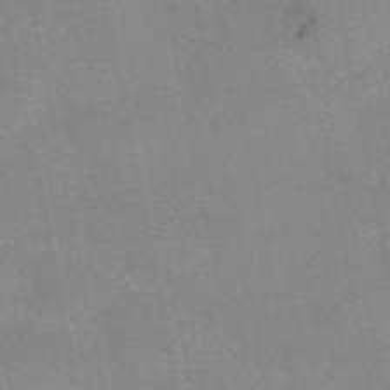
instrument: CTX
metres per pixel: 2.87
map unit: eAb
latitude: 48.4979
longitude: 103.3699
